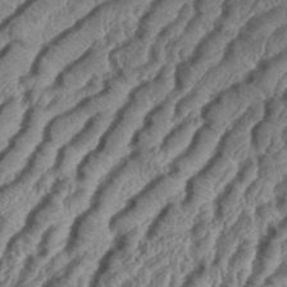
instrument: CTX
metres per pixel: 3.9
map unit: eHh
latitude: 37.3860
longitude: -136.5168
